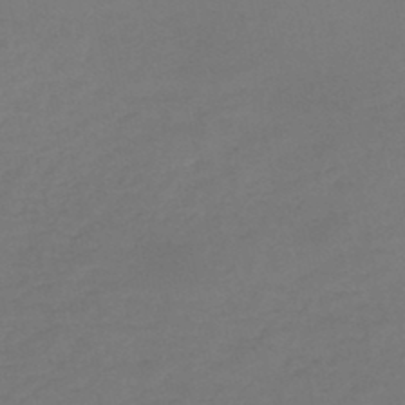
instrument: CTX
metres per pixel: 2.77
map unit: HNb
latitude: -46.6896
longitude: -35.3292
